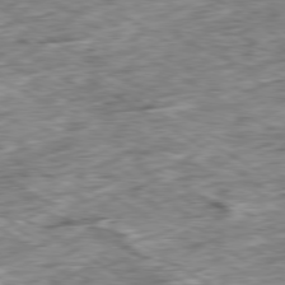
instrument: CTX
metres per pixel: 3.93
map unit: Ap
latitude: -79.9745
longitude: -84.7246
